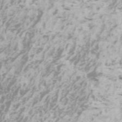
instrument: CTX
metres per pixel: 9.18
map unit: Htu
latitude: -5.4076
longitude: -72.8380
